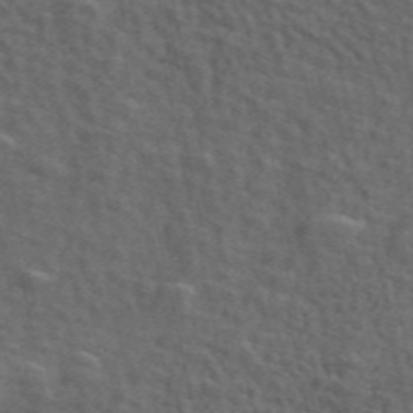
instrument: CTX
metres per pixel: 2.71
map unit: ANa
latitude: 49.7261
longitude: -82.4223
